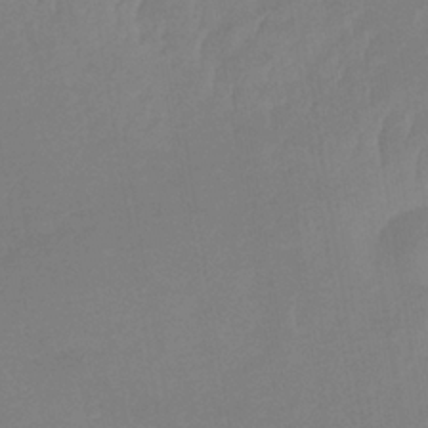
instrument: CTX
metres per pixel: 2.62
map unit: lHb
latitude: -34.0661
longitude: 67.3510
